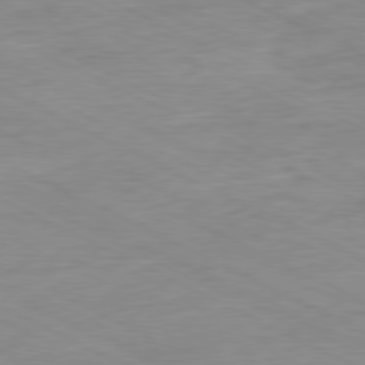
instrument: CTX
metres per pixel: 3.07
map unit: Ap
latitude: -80.5574
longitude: -75.5749
